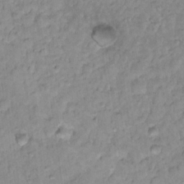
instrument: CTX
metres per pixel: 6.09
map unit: Nhu
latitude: 16.4979
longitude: -32.6868
